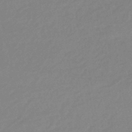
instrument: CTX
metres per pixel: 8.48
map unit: HNhu
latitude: -44.1039
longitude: 89.6722
